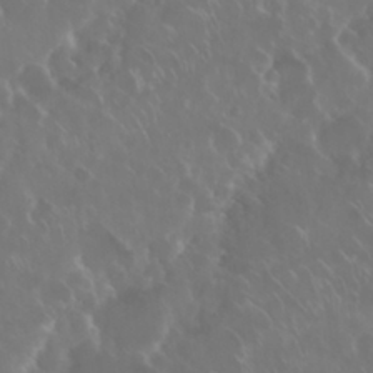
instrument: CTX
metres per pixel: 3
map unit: Nhu
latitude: 29.3859
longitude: -60.1766
